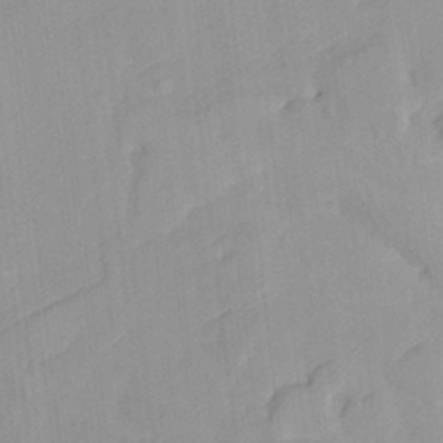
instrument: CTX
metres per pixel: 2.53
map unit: HNhu
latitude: 3.7638
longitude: 3.9178
